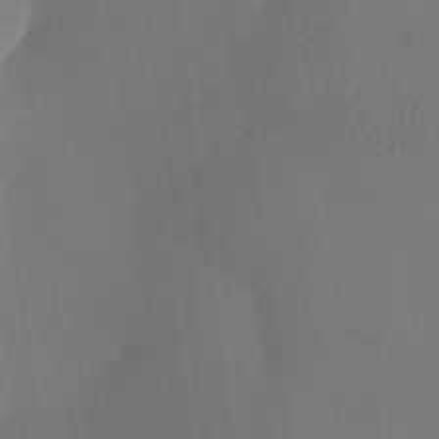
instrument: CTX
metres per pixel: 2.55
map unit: eHh
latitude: -3.6532
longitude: 16.9542
